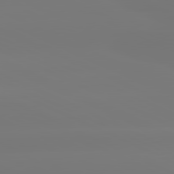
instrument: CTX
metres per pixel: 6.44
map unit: lApd
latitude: 81.1781
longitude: -149.2159
